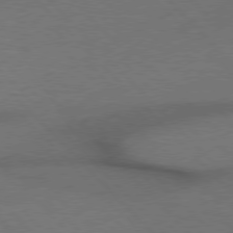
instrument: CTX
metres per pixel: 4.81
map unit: Hpe
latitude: 76.8191
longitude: -156.0633
